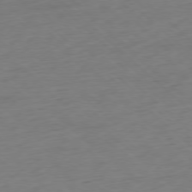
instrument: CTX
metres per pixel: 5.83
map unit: Ap
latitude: -77.8044
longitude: -91.3482
